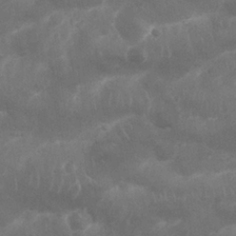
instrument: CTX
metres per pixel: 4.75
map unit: Nhu
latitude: 25.6316
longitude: -61.9906
